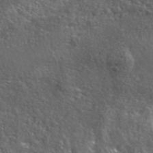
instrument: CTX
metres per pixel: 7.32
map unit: ANa
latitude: 42.9703
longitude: -87.3859
